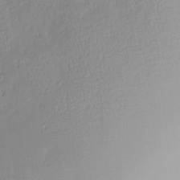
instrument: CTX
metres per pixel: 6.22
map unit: Nve
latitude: -8.5763
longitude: 173.9178
